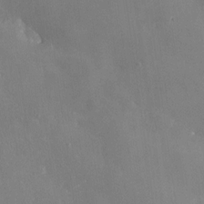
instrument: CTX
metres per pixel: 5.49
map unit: Nhe
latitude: -27.0864
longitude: -110.2334
